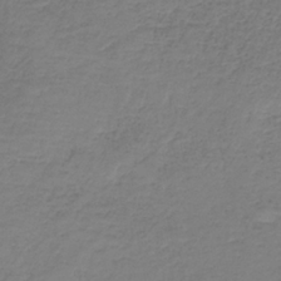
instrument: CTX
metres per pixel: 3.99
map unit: HNb
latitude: -35.1053
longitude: 53.3131
